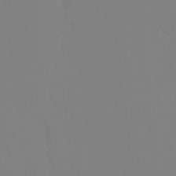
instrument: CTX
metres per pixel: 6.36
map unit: Ht
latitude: -9.7100
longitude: -34.9324
